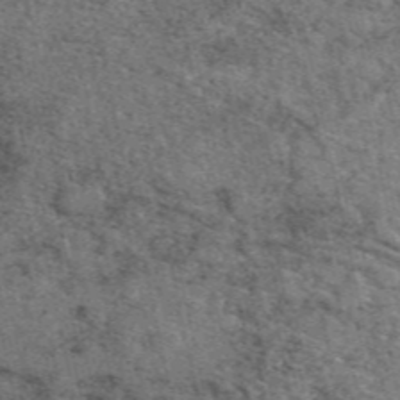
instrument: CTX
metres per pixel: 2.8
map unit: eAb
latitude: 48.4034
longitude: 106.0850
